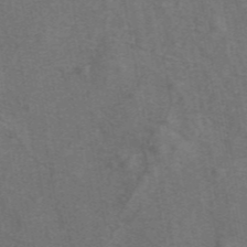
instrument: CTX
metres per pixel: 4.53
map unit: ANa
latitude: 45.0647
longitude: 30.2172
